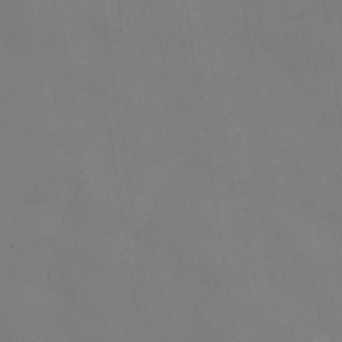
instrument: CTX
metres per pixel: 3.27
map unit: Nhe
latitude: -36.6896
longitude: 139.0298
